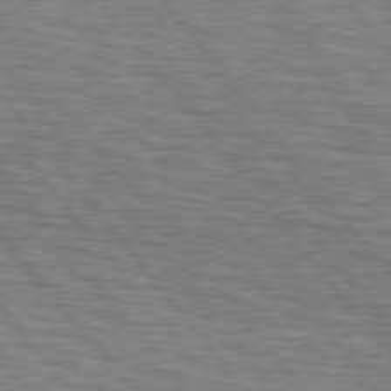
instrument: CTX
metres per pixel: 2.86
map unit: lApd
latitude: 75.6505
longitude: -76.1011
